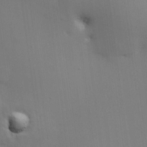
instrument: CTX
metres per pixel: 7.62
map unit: HNhu
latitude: 12.9892
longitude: 11.5399
